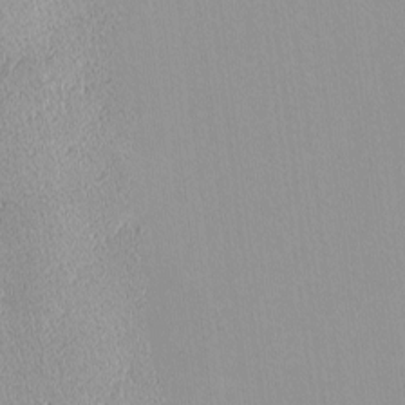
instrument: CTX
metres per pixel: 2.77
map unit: lHvf
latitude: -13.9745
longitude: -104.2901
